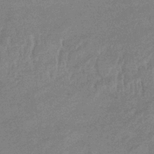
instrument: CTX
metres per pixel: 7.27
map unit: lHb
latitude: -33.3132
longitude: 69.4265
